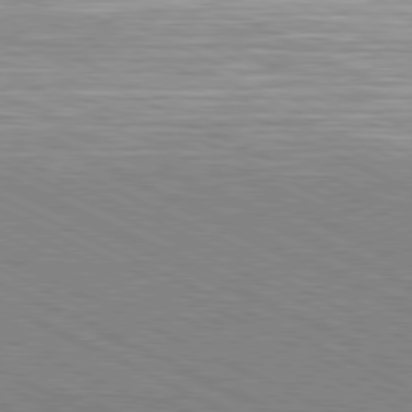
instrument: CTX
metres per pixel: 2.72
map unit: Hpe
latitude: -81.6155
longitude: 17.6155
